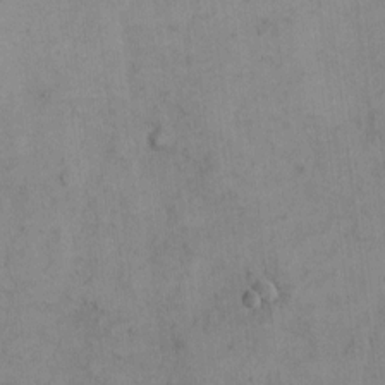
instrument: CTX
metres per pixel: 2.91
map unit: Hto
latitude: 5.1403
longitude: -60.9136
